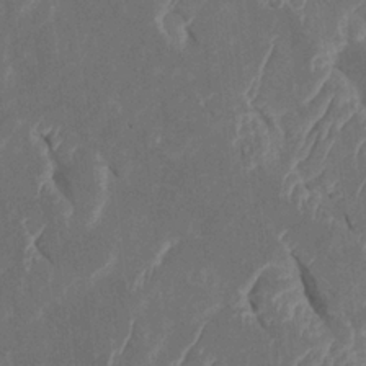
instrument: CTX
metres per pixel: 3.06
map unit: Htu
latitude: 0.9324
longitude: 147.4643
